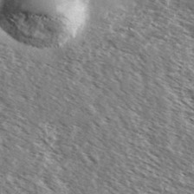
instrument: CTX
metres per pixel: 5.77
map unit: Ave
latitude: 37.9339
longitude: -110.2145
